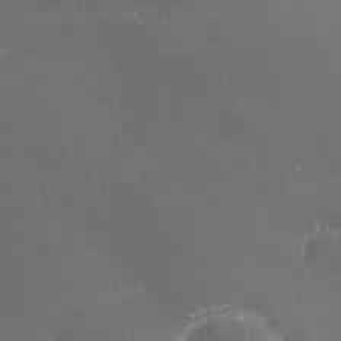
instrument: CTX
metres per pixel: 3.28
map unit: lHvf
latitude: 25.5749
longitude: 140.9353
